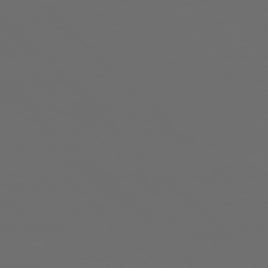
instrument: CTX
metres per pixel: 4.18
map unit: Ap
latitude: -76.2362
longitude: -82.7057
